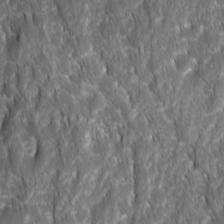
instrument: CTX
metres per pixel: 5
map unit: Ave
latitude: 15.8206
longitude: -133.1592
